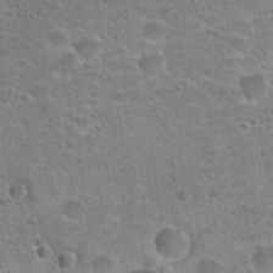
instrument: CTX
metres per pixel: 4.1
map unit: Hto
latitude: 22.4034
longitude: -49.1403
